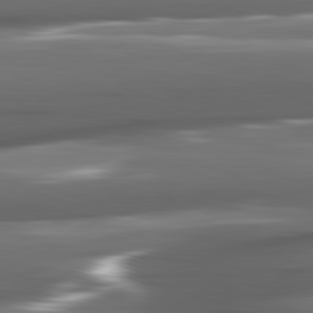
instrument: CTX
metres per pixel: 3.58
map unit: lApd
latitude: 82.1011
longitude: -140.7057
